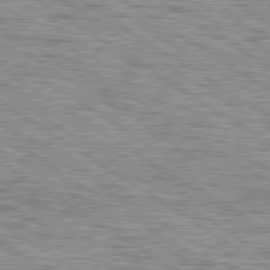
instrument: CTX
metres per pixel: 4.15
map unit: lApd
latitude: 79.4994
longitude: -49.8961
